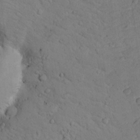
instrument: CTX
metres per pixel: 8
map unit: lHvf
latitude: 12.9703
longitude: 178.1983
